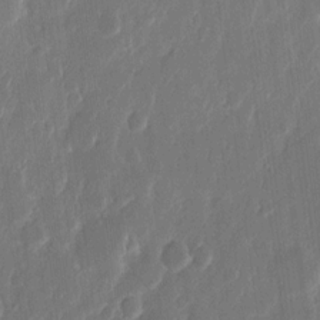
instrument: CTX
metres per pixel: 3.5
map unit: eHh
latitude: 11.9528
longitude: -70.9325
